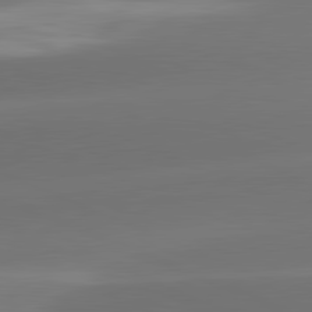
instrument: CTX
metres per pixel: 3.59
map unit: lApd
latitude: 81.7827
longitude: -160.5734
